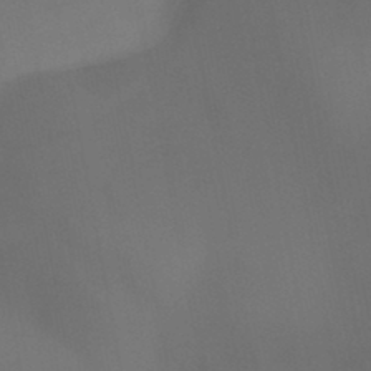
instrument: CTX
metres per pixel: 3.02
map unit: HNb
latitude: -44.5574
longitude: -44.1955
